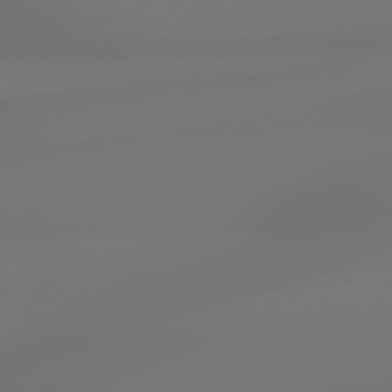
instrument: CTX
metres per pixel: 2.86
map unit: lApd
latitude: 79.1214
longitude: -137.4049
